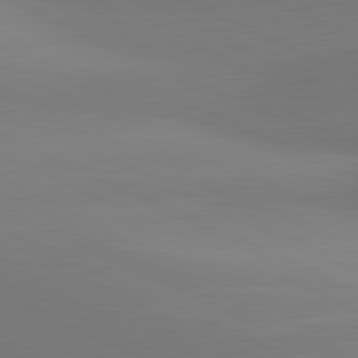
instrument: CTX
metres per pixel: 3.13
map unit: lApd
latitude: 81.3293
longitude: 144.5574
